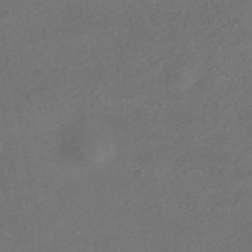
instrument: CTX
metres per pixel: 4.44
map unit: HNhu
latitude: -40.0661
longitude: 103.5588
